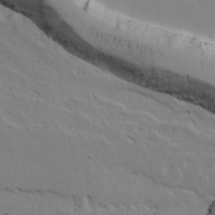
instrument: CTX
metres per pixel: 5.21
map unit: lAvf
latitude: 16.0444
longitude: -125.4804
